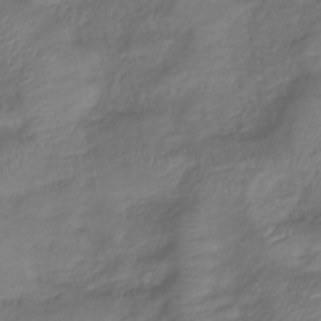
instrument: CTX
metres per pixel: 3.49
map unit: lHb
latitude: -39.0109
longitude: 74.9731
